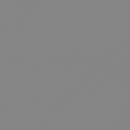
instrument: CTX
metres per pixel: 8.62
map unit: Hpe
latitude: 77.5938
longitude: -139.4804
